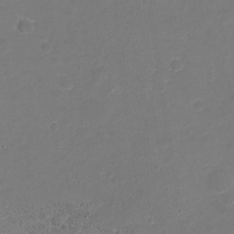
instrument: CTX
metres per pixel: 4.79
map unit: Nhu
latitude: -18.3306
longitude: -56.3656
